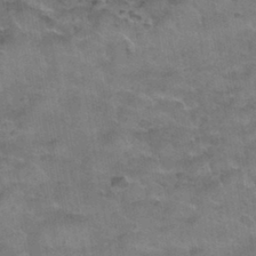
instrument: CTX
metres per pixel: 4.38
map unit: Nhu
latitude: 31.5938
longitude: -52.7246
